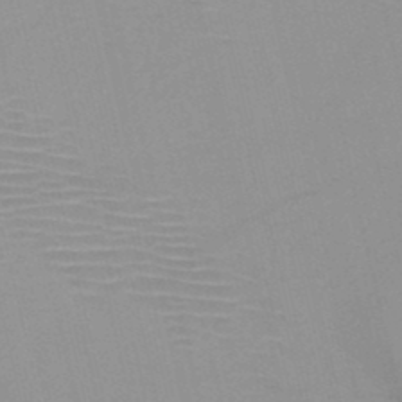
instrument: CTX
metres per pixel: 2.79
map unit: HNb
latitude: -46.1417
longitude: -41.6315
